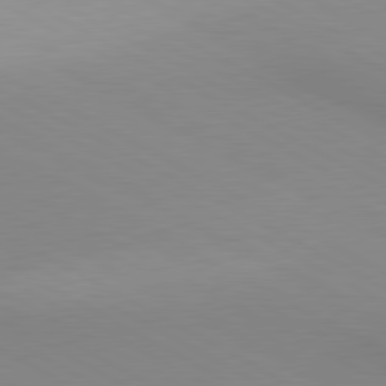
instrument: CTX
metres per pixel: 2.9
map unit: lApd
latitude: 80.3845
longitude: 139.1998
